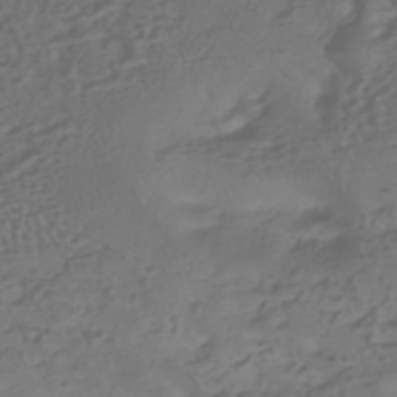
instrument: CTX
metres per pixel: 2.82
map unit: HNhu
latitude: -42.4628
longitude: 102.3117
